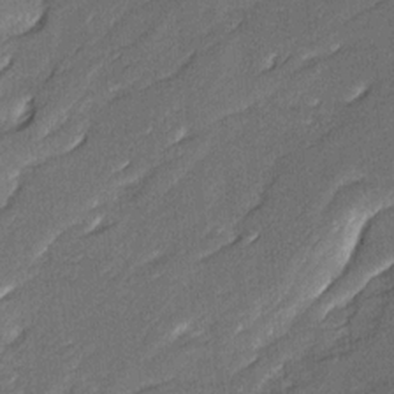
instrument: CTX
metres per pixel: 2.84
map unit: Ave
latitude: 16.4790
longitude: -136.9892
